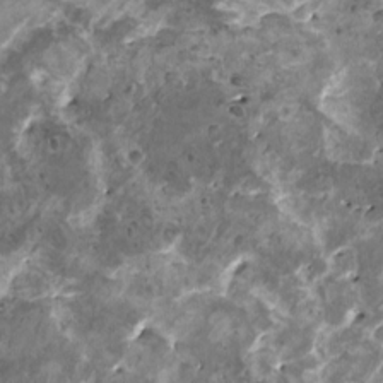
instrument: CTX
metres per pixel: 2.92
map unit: HNhu
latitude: 1.4237
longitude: 5.7099
